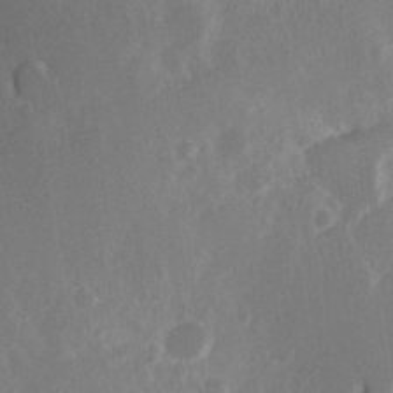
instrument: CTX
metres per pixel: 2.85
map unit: Hve
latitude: 24.1388
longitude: 145.2187
